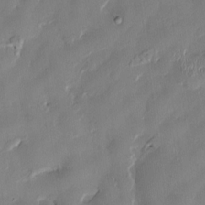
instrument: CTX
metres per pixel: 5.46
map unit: HNhu
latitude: 0.9136
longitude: -4.9136
